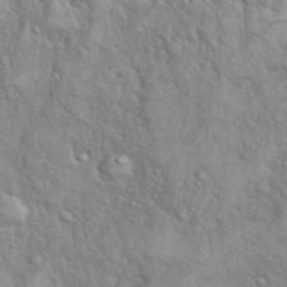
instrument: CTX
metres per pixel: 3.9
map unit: eHh
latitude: 39.2726
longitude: -57.8961
